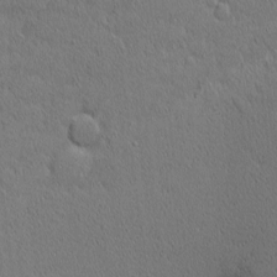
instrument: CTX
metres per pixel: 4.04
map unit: Nhu
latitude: 1.4993
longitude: -77.7071
